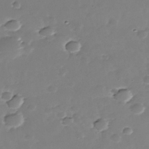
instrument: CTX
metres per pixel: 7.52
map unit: Nhe
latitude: -39.0864
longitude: -116.8569
